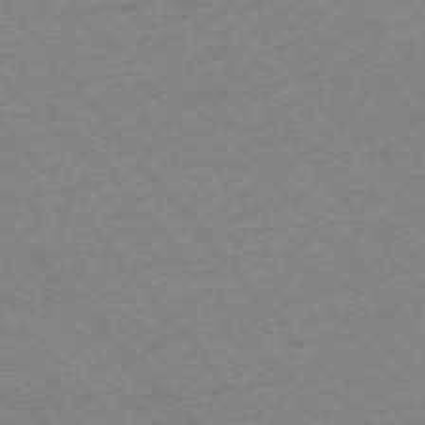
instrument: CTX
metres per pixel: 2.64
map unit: Ap
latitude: -75.3321
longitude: -86.7057
